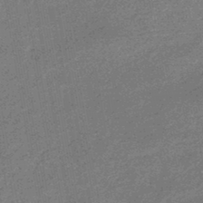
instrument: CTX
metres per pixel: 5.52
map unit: eHb
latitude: -45.2943
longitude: 88.5762
